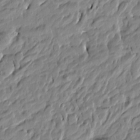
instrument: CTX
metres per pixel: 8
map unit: Htu
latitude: -5.1431
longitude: 177.9178
